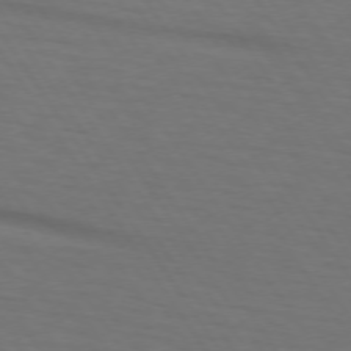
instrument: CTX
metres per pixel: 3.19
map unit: lApd
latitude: 73.1970
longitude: -75.8583
